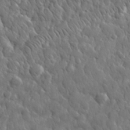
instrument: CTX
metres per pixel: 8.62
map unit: eHh
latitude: 32.2334
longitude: -71.3104
